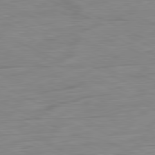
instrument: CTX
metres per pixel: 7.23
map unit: Ap
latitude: -81.8800
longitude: -77.6316
